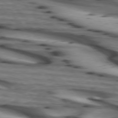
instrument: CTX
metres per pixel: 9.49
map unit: lApd
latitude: 74.2145
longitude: -64.8002
